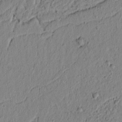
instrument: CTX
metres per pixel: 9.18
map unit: lAvf
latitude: 6.7813
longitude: 165.2565
